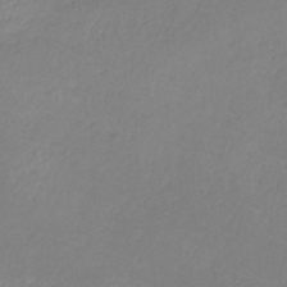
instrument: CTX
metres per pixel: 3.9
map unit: HNb
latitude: -31.7477
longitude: 61.7478
